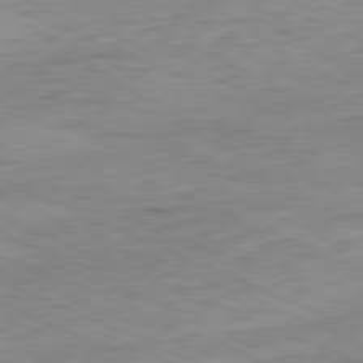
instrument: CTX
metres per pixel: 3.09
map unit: Ap
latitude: -81.7667
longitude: -81.7450
